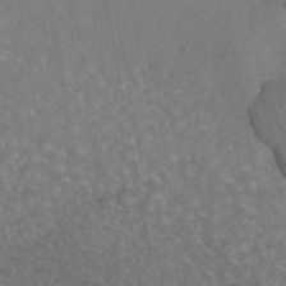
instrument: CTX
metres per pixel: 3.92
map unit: eAb
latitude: 45.4048
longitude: 108.5196
